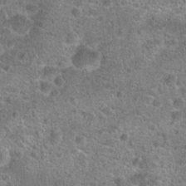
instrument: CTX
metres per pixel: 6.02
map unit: Hto
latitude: 19.7071
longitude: -42.7246
